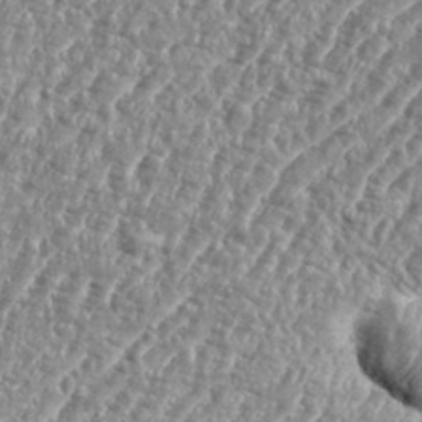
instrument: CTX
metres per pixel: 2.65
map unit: eHh
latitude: 35.4237
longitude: -134.9324
